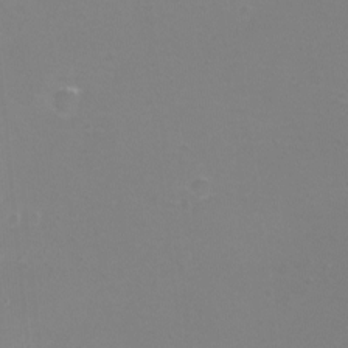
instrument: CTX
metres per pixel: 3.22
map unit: eHh
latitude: -12.1984
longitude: -60.5734
